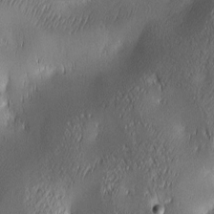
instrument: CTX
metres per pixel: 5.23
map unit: lAa
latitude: 2.2144
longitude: -117.0647
